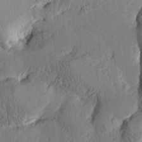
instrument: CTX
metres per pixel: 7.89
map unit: Htu
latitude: -1.7667
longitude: -176.1955
